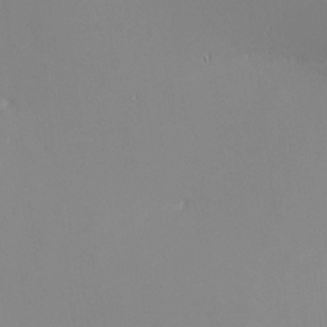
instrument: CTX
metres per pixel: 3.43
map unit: eHh
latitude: -2.6896
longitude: -80.8380
